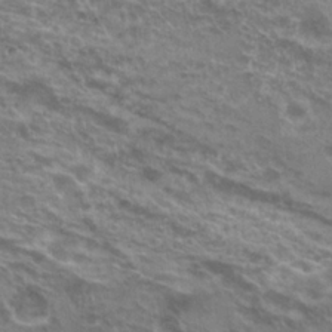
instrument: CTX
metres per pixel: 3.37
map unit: Hto
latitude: 23.0269
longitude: -39.9906
